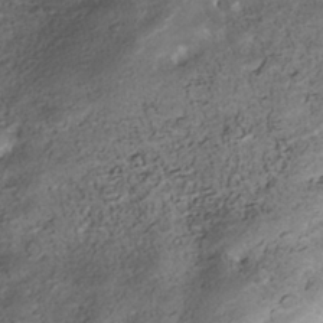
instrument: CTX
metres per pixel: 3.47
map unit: Nhe
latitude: -39.8423
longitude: -116.5546
